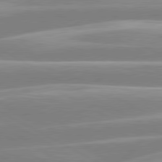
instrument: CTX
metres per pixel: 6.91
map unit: lApd
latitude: 80.3845
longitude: -129.6694
